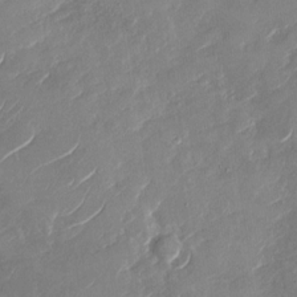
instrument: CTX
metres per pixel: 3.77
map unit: Nhu
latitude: -28.6141
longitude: -73.1781
